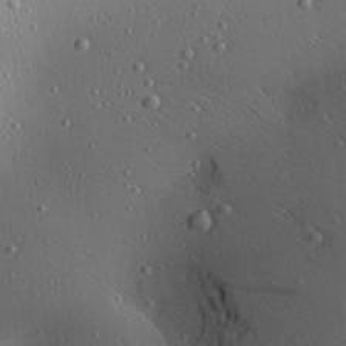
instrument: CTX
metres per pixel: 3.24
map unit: Aa
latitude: 22.2900
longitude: -140.2711
